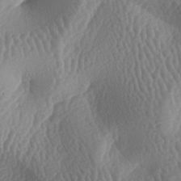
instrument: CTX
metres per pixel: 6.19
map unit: lAa
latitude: -6.8597
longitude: -128.1767
